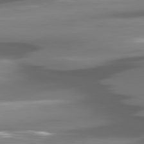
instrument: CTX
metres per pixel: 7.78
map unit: lApd
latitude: 80.7624
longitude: -144.2333
